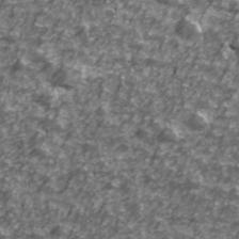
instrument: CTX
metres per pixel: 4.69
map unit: Ave
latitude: 41.7449
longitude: -114.0822
